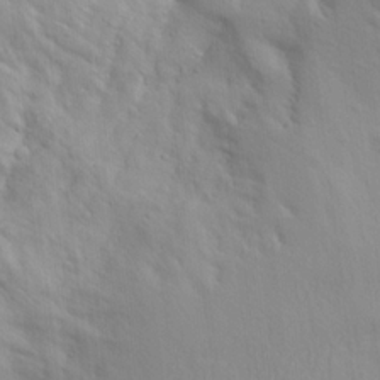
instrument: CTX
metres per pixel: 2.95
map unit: Aa
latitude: 15.2726
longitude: -143.4993
